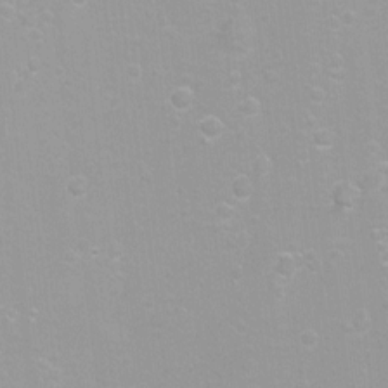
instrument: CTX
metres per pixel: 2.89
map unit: Ht
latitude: -8.5385
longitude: -35.5182
